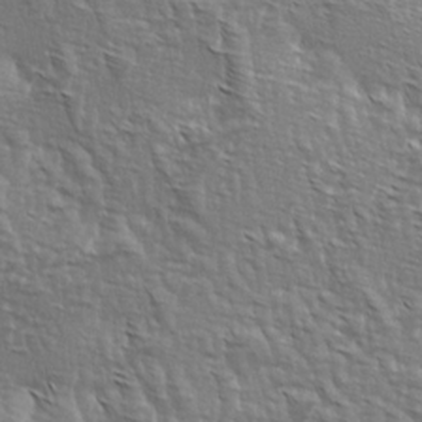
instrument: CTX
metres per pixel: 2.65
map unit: lAa
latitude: -4.4818
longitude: -122.1578
